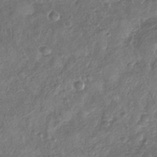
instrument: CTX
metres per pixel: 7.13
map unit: Nhu
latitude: -30.9919
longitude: -60.6490
